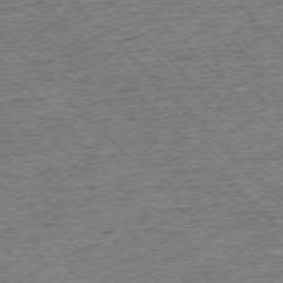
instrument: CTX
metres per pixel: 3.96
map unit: Ap
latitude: -75.8423
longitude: -91.5182
